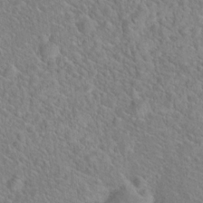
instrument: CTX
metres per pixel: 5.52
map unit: Hto
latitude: 19.5182
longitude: -44.4412
